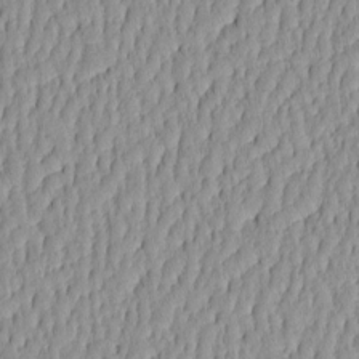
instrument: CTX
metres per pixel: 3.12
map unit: HNhu
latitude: -4.4818
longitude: 14.0850
